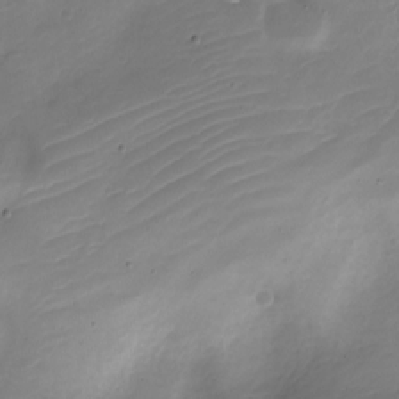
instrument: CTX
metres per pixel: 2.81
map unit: Nve
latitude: -21.7099
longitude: 106.0283
